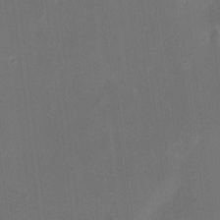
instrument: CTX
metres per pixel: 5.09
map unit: HNhu
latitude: 6.8380
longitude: 7.4643
